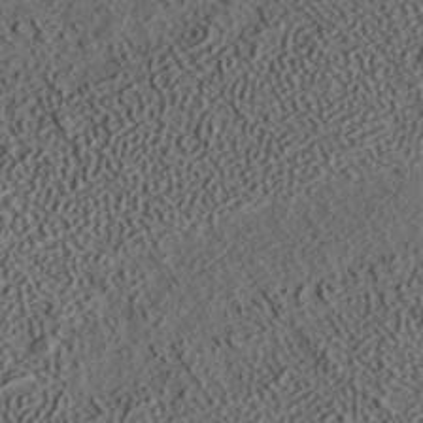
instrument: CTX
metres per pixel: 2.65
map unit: ANa
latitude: 37.1781
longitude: 17.5966
